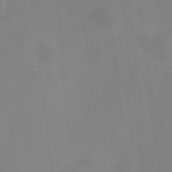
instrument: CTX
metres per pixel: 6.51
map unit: HNhu
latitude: 9.1592
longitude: 10.3306
